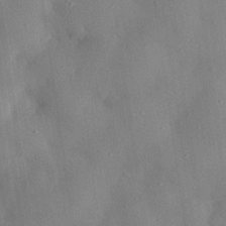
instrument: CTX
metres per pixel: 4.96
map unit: eHh
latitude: 28.6868
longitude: -77.1970
